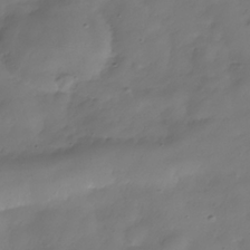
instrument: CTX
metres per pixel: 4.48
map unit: Hve
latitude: -31.8044
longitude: 94.5762
